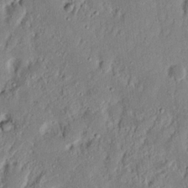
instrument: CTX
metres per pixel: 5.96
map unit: Nhu
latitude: 18.2522
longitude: -72.8380
